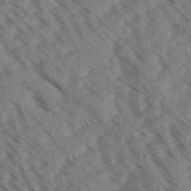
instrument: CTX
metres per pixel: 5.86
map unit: Aa
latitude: 32.5735
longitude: -138.8380
